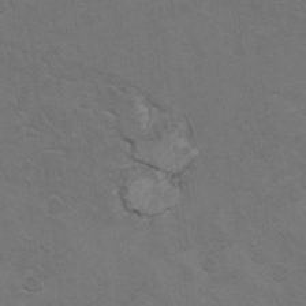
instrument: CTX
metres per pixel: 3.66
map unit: Hto
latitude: 8.8380
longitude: -35.4048
